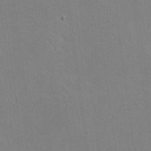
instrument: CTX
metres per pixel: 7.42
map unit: lHvf
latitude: -11.1809
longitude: -102.2522
